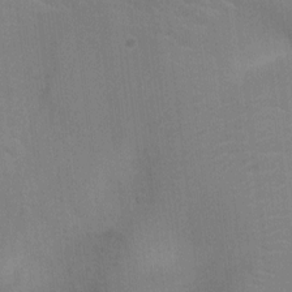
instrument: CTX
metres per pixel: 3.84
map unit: Ht
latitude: -4.4062
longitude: -17.4426
